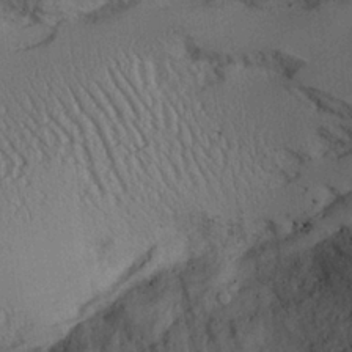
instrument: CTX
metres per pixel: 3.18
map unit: Aa
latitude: 26.5546
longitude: -134.2711
